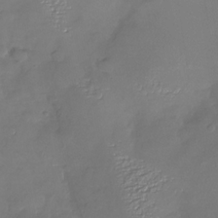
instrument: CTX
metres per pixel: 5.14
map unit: Nhu
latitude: -26.6518
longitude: -57.9150
